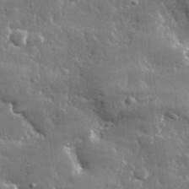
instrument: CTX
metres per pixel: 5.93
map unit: lHvf
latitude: 32.6868
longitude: -91.3482
